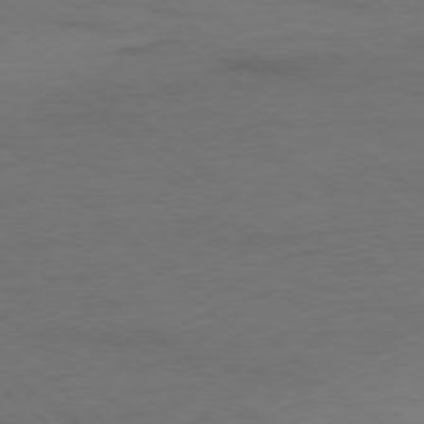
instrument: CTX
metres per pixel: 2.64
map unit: Ap
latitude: -78.5573
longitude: -92.4979
